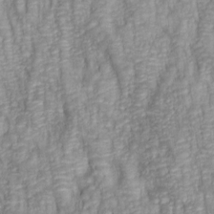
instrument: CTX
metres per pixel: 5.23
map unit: lAa
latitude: 6.3278
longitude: -115.2348
